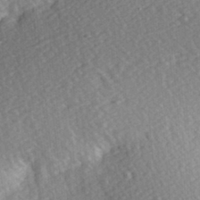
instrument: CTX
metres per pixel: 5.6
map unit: Hve
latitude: 2.9513
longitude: -123.8961
